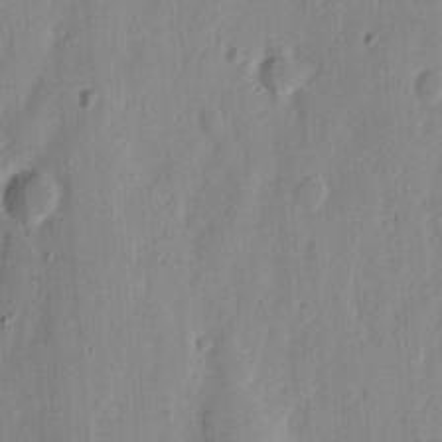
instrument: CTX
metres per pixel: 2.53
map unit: Ht
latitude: 11.2537
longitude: -74.1011
